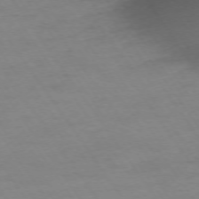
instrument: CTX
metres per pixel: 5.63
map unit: Ap
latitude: -74.4629
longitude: -81.0458
